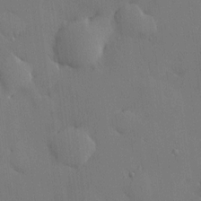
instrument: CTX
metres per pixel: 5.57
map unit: HNhu
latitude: 6.5357
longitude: 15.0865
